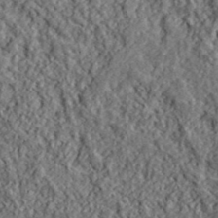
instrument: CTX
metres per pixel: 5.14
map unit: lHvf
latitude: 40.4412
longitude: -86.2900
